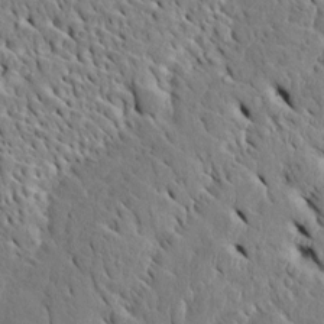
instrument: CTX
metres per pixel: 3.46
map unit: Htu
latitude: -4.9352
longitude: 153.3131
